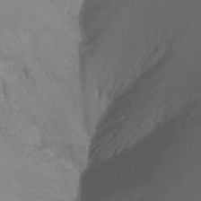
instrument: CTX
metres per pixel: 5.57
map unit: Ht
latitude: -6.7085
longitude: -34.4790
